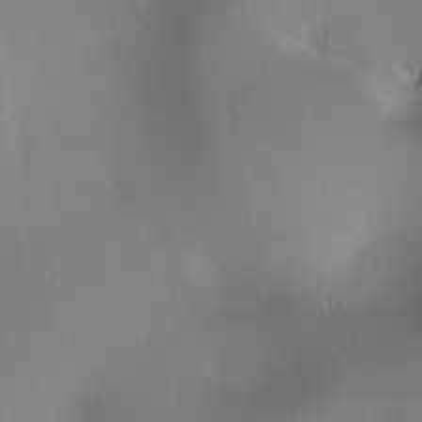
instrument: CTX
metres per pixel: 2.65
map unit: lAa
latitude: 2.2333
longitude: -115.9717
